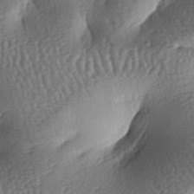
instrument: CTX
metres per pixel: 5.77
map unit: lAa
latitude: -7.2943
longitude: -127.9528
